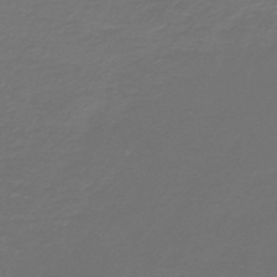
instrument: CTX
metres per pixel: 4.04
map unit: HNb
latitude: -47.2754
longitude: 53.5399
